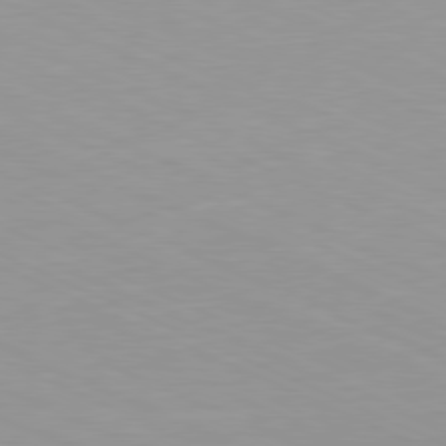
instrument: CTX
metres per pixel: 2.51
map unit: Ap
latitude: -81.2187
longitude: -93.0269
